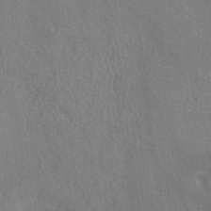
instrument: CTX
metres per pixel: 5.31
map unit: ANa
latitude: -36.9541
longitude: 94.5951
